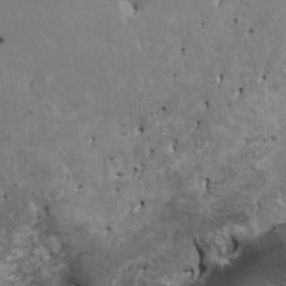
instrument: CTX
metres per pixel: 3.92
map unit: HNhu
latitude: 4.4412
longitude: 3.9367
